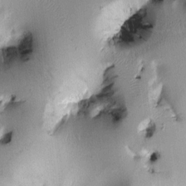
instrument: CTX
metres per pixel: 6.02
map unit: Htu
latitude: -0.7086
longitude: 171.8800
